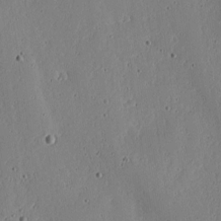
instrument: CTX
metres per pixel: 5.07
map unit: lAa
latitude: 6.4223
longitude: -113.7449
